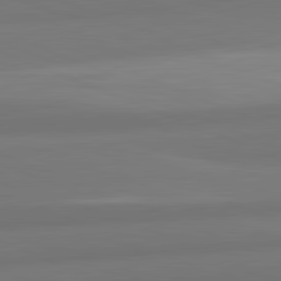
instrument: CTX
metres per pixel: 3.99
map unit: lApd
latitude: 82.3278
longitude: 177.5399
